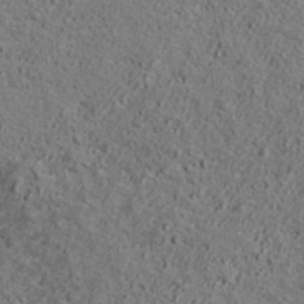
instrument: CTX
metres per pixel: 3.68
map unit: ANa
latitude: 39.1214
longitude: -91.1781
